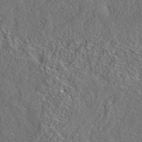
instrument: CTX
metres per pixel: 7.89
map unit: eAb
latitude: 39.6316
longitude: 112.8219
